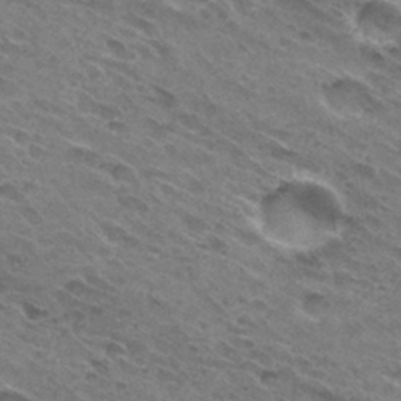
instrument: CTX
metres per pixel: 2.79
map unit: Hto
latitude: 31.1592
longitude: -45.3670
